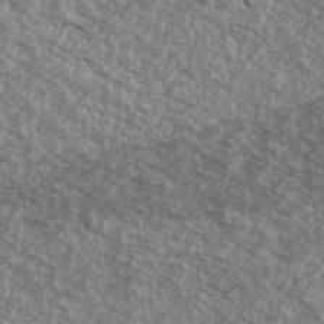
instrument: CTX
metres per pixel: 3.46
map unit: Ave
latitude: 39.1781
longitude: -111.0648
